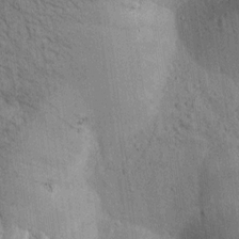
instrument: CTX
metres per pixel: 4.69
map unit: Htu
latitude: 0.1200
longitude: 174.5006
